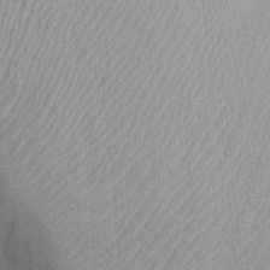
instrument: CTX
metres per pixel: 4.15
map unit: Ht
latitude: -2.2928
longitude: -15.6694
